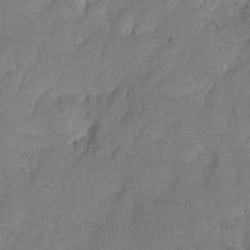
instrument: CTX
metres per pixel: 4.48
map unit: Hto
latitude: 5.4237
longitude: -31.7450
